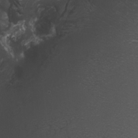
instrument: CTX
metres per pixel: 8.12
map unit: HNhu
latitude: 10.8380
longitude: 22.2740
